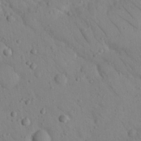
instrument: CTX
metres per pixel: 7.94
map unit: Nhu
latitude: 23.2915
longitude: -74.2523
